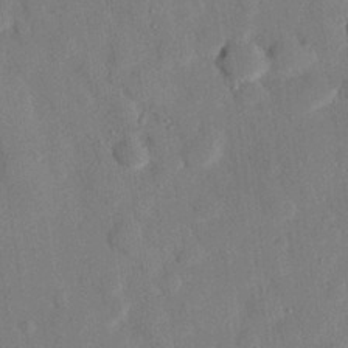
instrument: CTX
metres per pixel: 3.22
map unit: eHh
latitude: 26.8758
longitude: -79.4994
